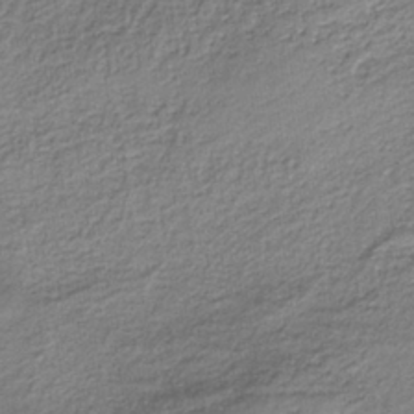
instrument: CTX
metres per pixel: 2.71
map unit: HNb
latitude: -37.8611
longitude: 53.5588
